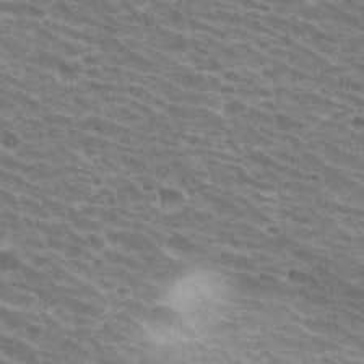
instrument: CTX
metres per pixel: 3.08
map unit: Hto
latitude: 31.4049
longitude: -41.7827
